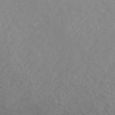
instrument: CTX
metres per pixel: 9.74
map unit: ANa
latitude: 49.6694
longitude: -72.9325
